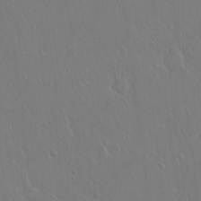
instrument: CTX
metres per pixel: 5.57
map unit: Hto
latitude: 18.2900
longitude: -57.7071
